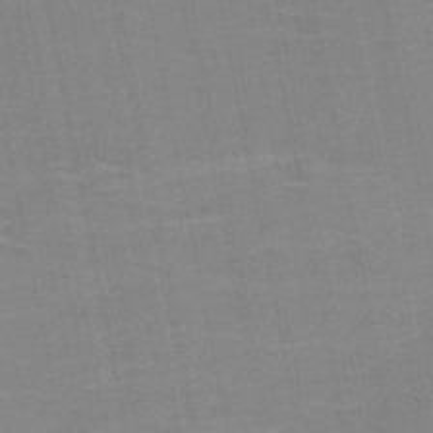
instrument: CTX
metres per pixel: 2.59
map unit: HNb
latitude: -48.6897
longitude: -47.6505
